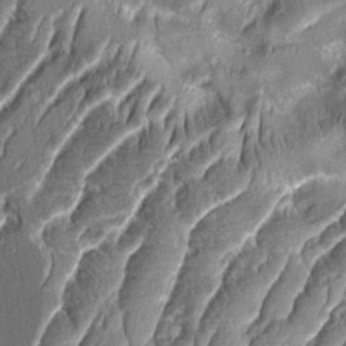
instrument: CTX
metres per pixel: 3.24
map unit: Aa
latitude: 9.0836
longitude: -132.0822
